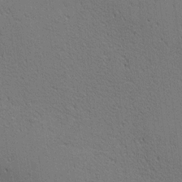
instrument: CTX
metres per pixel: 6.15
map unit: lAa
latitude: 12.5357
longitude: -107.8394
